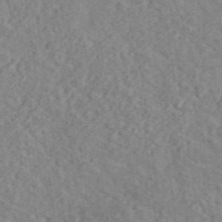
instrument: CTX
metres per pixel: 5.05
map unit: lHvf
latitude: 37.3671
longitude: -91.1592
